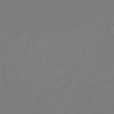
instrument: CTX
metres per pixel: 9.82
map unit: eHb
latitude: -46.5951
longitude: 81.1620
